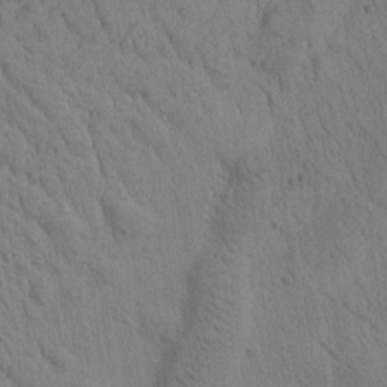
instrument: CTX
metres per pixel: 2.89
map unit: Htu
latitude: -2.8596
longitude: 172.6896
